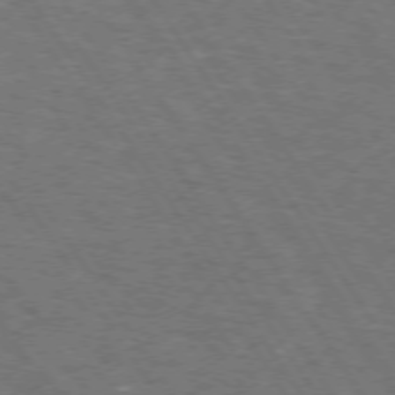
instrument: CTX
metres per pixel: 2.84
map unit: Hpe
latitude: 72.9136
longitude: -125.1970
